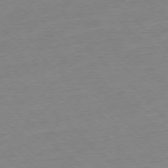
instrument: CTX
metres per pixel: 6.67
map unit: Ap
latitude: -77.3132
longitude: -97.3104
